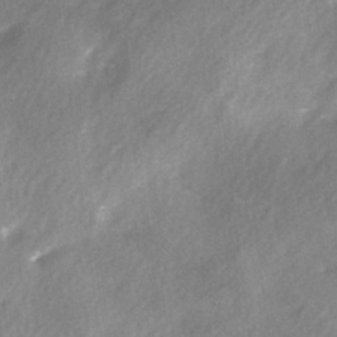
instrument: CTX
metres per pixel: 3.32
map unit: Ave
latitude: 0.2900
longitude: -112.3089
